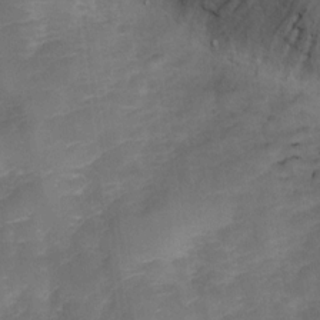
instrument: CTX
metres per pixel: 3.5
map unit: Nve
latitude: -26.8785
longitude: -148.0822
